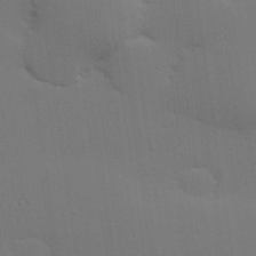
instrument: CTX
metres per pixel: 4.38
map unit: Hve
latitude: 26.9325
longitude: -91.5371
